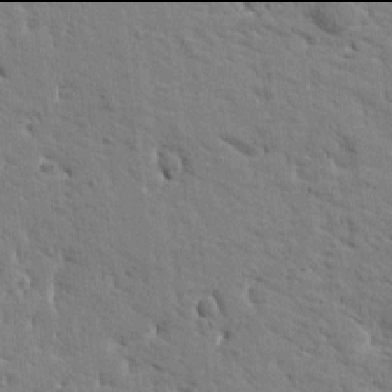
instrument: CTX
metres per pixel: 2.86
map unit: Htu
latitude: -2.0094
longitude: 175.0297
